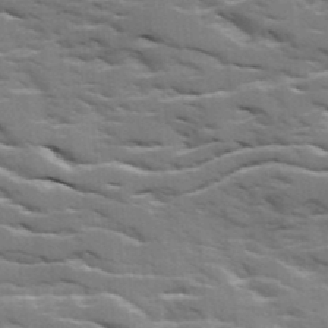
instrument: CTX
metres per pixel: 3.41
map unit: Ave
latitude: 18.2144
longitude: -129.8772
